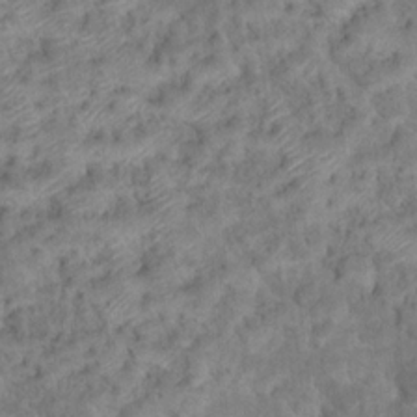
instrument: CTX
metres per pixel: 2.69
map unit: Hto
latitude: 17.4049
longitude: -40.5356
